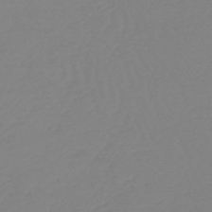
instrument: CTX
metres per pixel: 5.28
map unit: HNb
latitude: -48.9920
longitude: -50.9513
